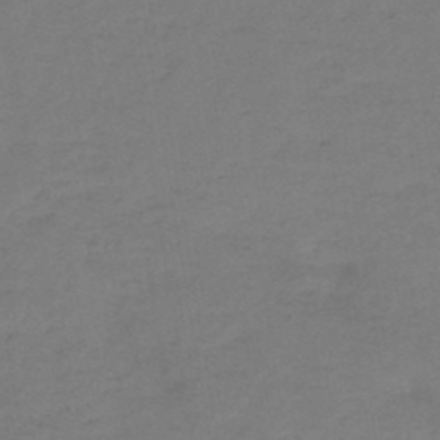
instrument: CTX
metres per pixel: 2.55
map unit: HNb
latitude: -47.2376
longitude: -38.8380
